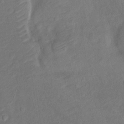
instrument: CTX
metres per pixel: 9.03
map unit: Ht
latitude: 0.0444
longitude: -34.6679
